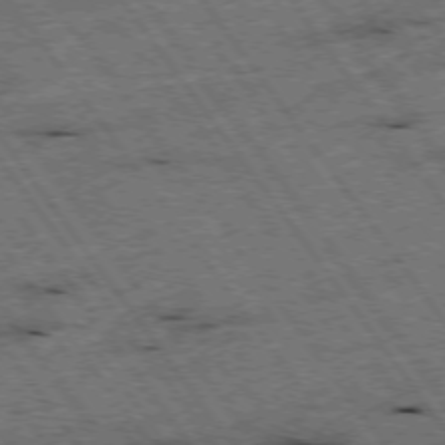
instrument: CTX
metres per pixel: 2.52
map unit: Hpe
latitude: -75.4833
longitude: -22.8380
